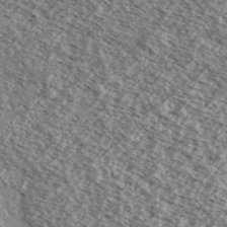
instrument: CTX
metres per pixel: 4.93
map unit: Ave
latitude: 38.2900
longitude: -108.8947
